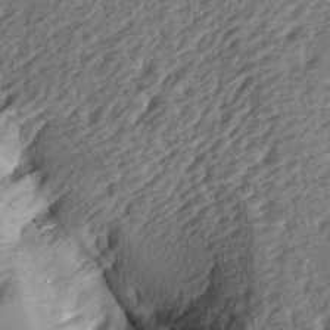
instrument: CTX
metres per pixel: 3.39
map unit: lAa
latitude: -4.4251
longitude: -122.9136
